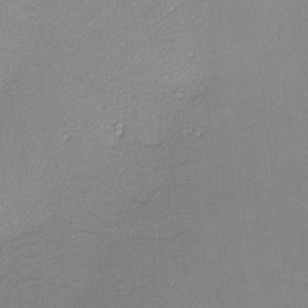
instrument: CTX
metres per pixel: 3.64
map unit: lHvf
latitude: -12.9164
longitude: -102.1955
